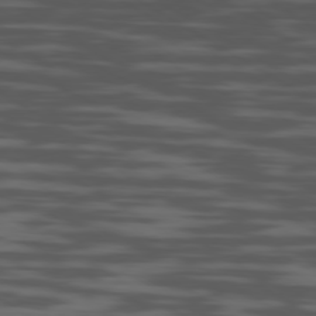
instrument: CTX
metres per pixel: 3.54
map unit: Ap
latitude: -80.1606
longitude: -102.3467
